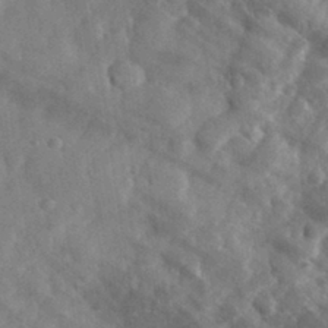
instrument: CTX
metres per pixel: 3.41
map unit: eHh
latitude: 31.1026
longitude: -70.5546
